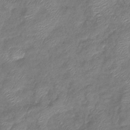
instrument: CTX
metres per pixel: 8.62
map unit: eHb
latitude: -39.4077
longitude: 78.3873
